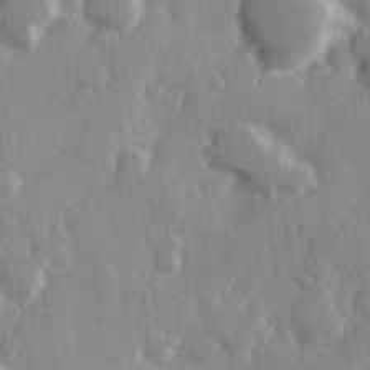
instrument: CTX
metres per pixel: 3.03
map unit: Hve
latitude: 26.3467
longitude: 147.8044
